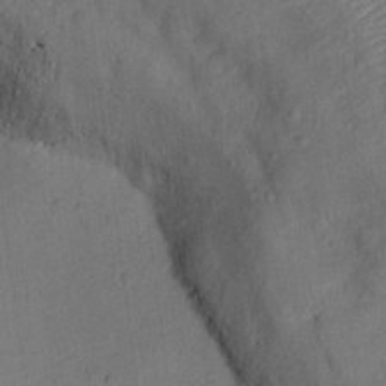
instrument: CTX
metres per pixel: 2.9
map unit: Ht
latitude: 12.9325
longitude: -40.2711
